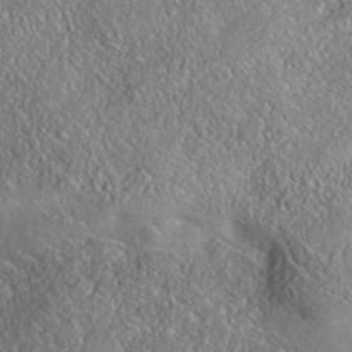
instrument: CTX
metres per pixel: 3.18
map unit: Nhe
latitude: -38.2362
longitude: 138.0094
